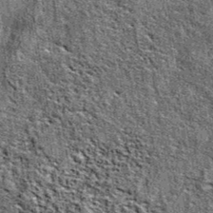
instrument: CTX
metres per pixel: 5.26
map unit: eAb
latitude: 38.3089
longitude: 105.5777
